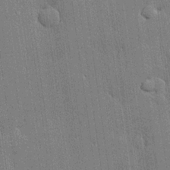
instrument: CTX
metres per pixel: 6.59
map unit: lHvf
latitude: 20.6869
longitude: 142.8408
